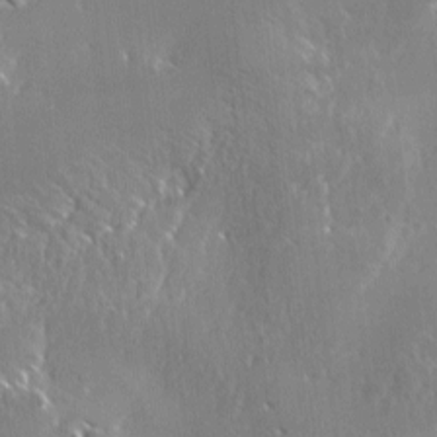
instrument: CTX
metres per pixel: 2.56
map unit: Ave
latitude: 0.7057
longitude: -113.8016
